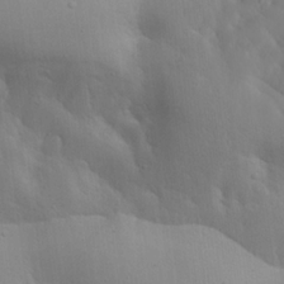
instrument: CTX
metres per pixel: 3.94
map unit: Ave
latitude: 21.0648
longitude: -138.2145
